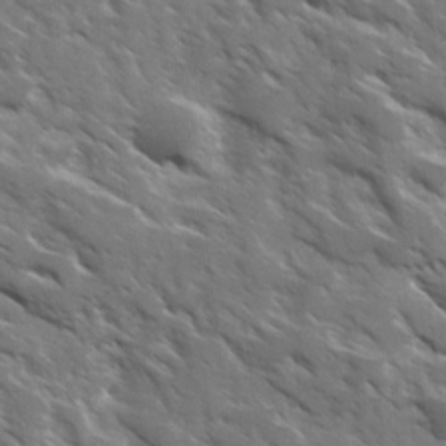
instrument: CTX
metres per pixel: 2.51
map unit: Ave
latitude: 17.7261
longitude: -130.7058
